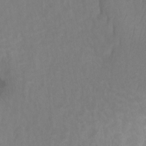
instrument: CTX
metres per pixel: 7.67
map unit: Ht
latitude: -1.6911
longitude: -18.0255
